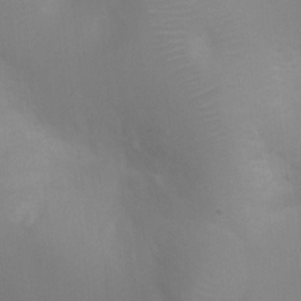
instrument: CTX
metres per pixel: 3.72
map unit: Nhu
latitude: 3.7071
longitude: -25.3670
